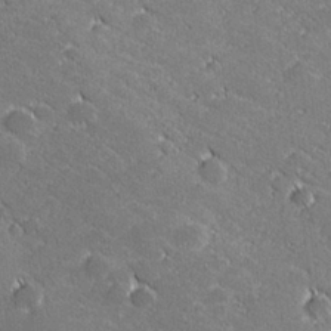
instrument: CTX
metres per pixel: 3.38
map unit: lHvf
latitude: 27.8206
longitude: 141.1431
